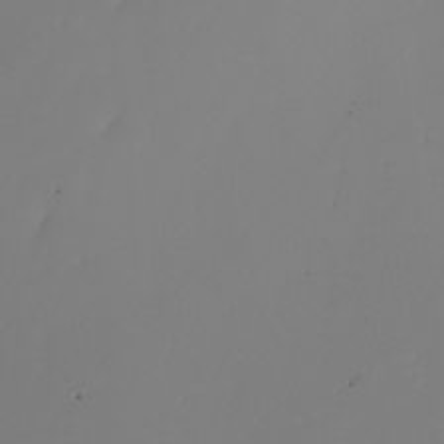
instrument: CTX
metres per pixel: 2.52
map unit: Nhu
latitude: -8.4818
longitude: -93.5371
